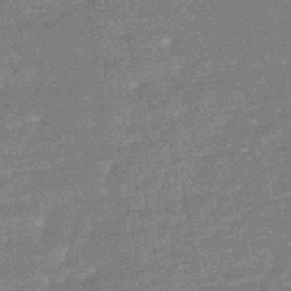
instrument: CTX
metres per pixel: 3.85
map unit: HNhu
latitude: -43.3887
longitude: 99.3698
